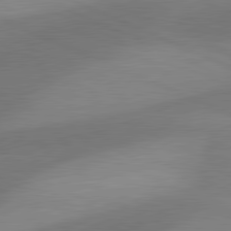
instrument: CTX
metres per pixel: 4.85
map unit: lApd
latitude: 81.2726
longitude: 125.1809
